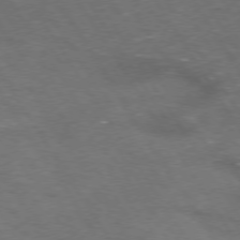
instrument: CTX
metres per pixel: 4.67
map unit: Hpe
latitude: 73.3482
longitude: -124.7057
